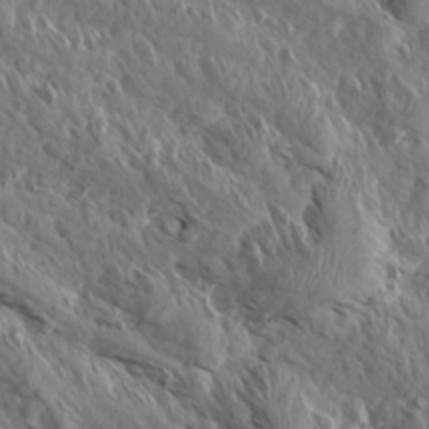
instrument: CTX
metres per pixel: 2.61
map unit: Aa
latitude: 13.4993
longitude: -142.1767
